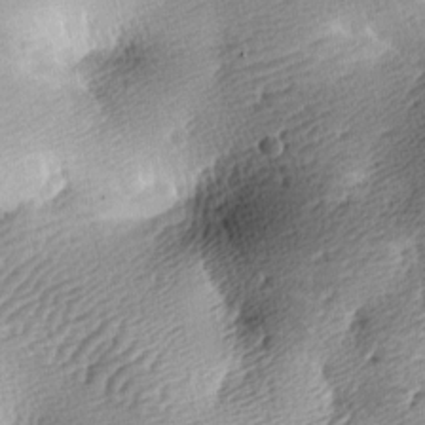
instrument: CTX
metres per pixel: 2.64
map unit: lAa
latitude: -10.0094
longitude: -125.2159
